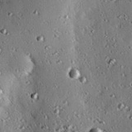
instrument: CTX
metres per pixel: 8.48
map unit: eHh
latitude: 22.3089
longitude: -90.6302
